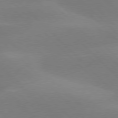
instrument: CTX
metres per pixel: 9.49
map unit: lApd
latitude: 77.7260
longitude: -50.7057
